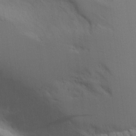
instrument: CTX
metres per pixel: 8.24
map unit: Aa
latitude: 18.2900
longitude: -142.8002
